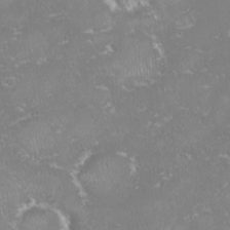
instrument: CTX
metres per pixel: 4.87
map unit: HNhu
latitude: -1.5777
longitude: 10.9731
